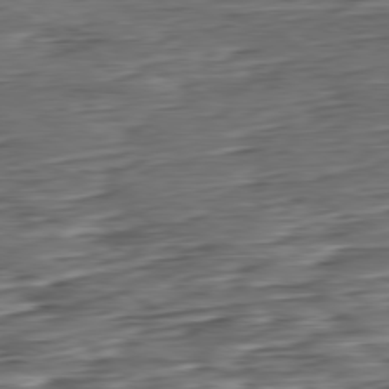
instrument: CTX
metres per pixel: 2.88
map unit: Hpe
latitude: -80.5763
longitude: 21.5966
